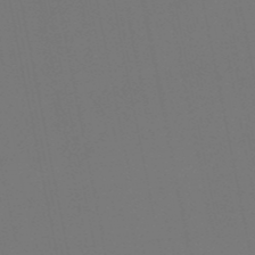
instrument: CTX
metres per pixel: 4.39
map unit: eHb
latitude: -50.6329
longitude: 69.3509
